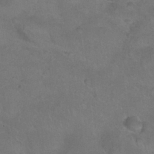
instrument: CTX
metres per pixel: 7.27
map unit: Nhu
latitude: 24.4223
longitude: -53.4427
